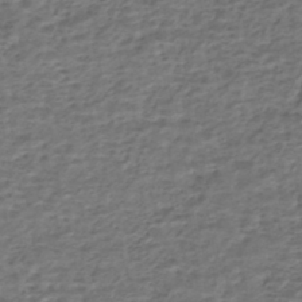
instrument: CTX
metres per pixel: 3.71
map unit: HNhu
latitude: -43.5588
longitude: 100.8219
